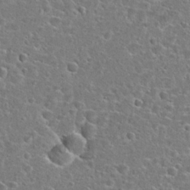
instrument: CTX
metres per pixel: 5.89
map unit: Hto
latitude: 24.2900
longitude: -46.7624
